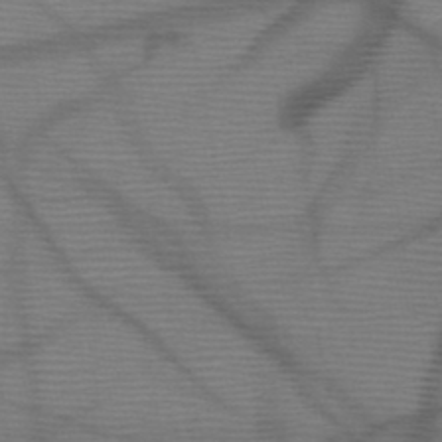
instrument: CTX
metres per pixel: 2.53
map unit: HNb
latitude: -47.2943
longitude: -40.7435
